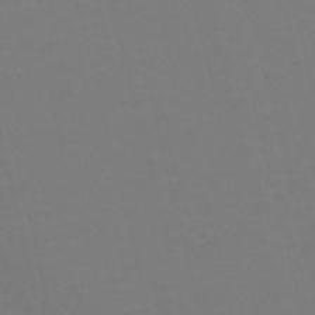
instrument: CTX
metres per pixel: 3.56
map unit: Nve
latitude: -57.1998
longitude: 53.0675
